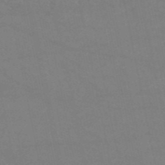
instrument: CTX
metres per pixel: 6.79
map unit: HNb
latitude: -53.7099
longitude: -34.3656
